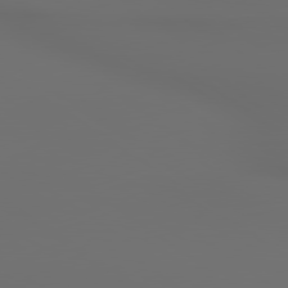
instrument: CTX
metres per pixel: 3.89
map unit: lApd
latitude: 79.9339
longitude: 164.8408
